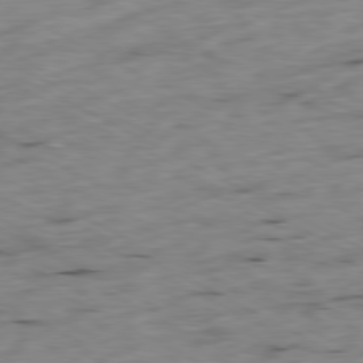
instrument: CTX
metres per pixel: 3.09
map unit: Ap
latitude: -79.5588
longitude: -68.5357
